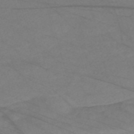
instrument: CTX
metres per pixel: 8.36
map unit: Nve
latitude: -58.5384
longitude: 61.1053
